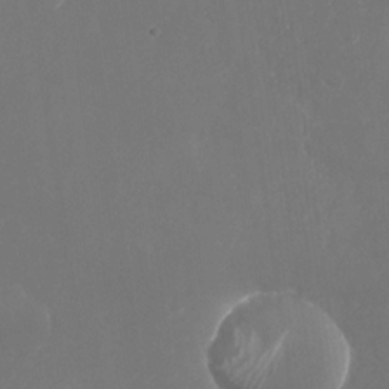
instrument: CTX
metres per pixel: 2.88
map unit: Nhu
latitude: -28.5952
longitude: -69.9339
